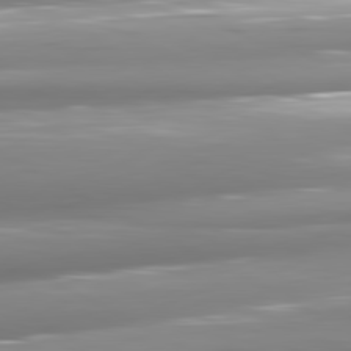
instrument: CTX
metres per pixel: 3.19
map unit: lApd
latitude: 81.0458
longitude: -144.2333
